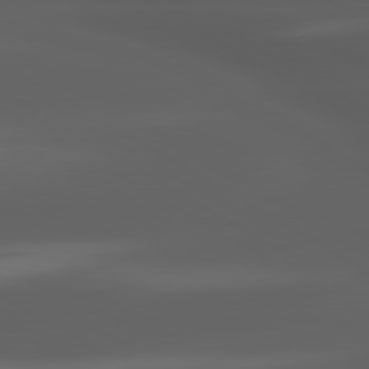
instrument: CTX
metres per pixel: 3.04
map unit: lApd
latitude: 80.1956
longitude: -144.0255
